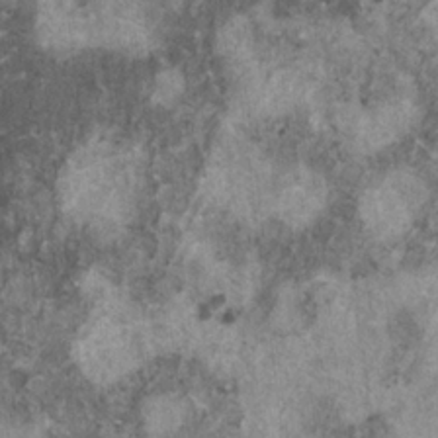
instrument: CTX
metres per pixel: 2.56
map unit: HNhu
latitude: 1.0080
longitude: 4.6329
